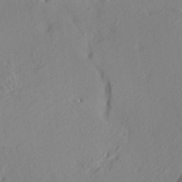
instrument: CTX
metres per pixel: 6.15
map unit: HNhu
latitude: 10.7624
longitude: 23.7100
